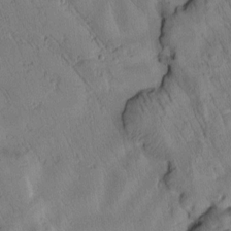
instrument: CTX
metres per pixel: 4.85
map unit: Htu
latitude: 2.6679
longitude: 178.3684
